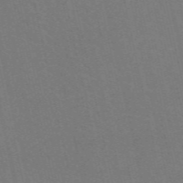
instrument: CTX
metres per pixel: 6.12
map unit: eAb
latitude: 51.1403
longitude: 112.3306
